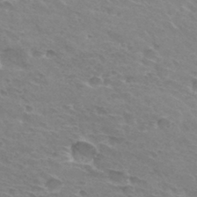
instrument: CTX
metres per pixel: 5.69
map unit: Hto
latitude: 32.8002
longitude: -43.7828
